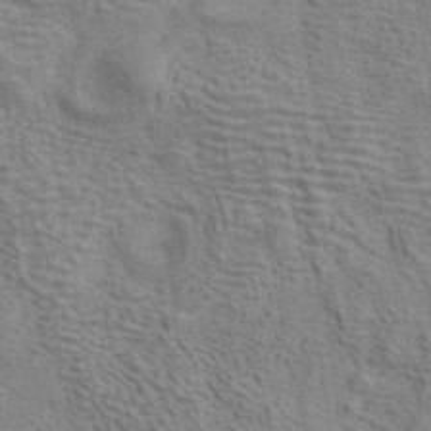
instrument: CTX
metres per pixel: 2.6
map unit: ANa
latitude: 41.8772
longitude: 13.5777
